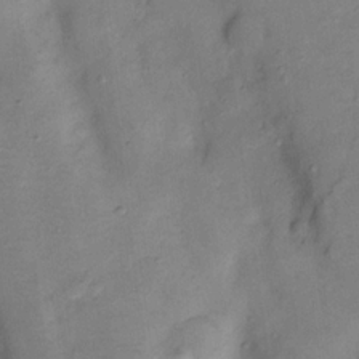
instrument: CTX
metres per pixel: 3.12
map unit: Nhu
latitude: 12.0633
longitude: -28.8191
